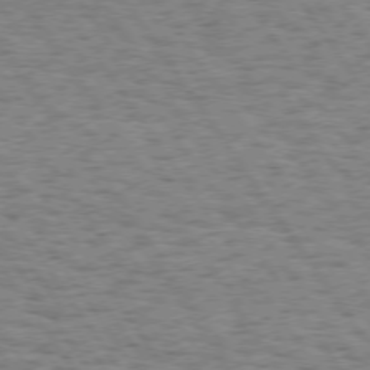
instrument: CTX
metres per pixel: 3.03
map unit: Hpe
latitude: 73.8206
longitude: -134.4412
